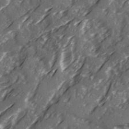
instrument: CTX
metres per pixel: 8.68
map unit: Ave
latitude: 20.7624
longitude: -131.3860
